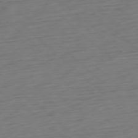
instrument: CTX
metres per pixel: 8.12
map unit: Ap
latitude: -78.1228
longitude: -77.8394
